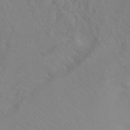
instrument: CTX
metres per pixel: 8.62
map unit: Ht
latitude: -8.1606
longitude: -37.8206
